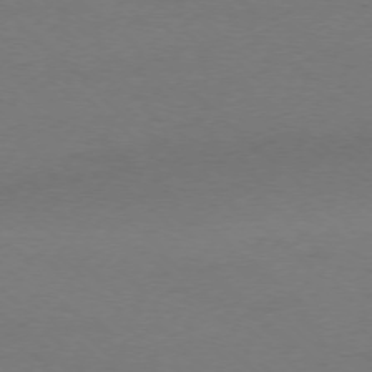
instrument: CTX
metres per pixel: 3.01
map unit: Ap
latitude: -76.4062
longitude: -76.9891
